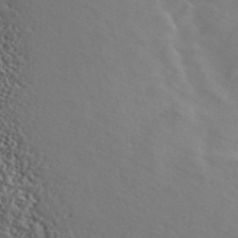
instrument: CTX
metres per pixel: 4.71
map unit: ANa
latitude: 43.9339
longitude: 46.3684
